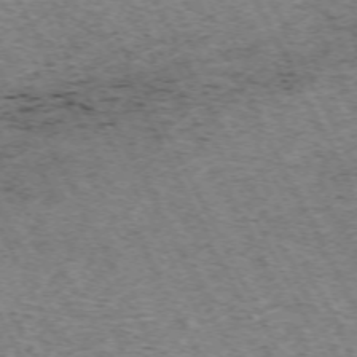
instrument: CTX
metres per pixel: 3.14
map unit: Hpe
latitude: -71.1242
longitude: 11.7667
